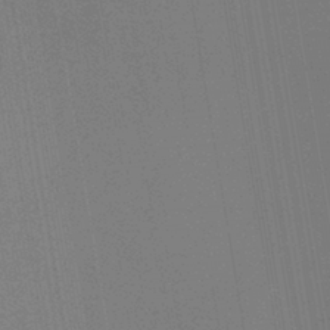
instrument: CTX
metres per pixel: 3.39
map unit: lHb
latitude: -42.0283
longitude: 78.1039
